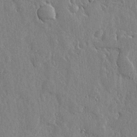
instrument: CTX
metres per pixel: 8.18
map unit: lHvf
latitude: 19.1970
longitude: -115.8394
